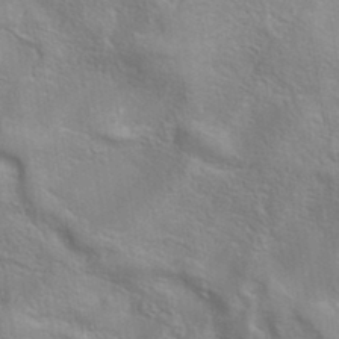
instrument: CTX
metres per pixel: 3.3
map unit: eAb
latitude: 34.7813
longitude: 111.4643
